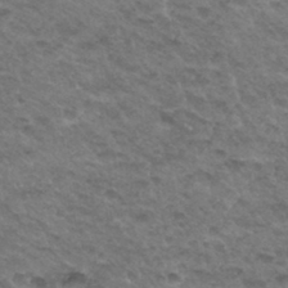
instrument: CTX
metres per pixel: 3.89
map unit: Hto
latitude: 33.7828
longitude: -49.0269
